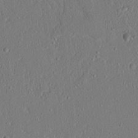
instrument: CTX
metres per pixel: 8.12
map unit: lAvf
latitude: 7.4048
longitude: 168.0283
